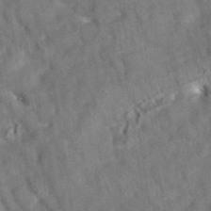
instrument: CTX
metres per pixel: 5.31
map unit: eAb
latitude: 35.1970
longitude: 111.8422
